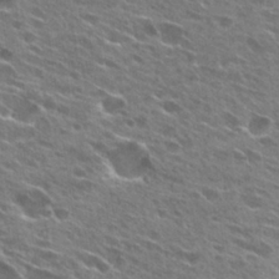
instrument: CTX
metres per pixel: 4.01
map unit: Hto
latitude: 27.3104
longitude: -44.4412
